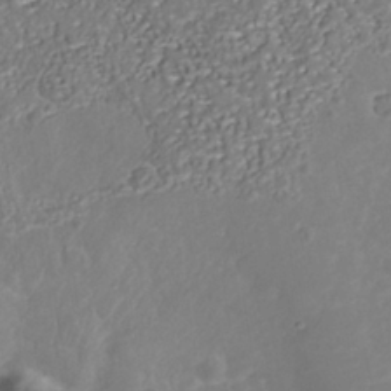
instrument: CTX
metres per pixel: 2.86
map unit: Nhu
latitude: -38.5196
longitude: -85.7072
